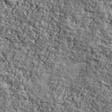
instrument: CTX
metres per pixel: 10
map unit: Ave
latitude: 42.2145
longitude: -110.6302
